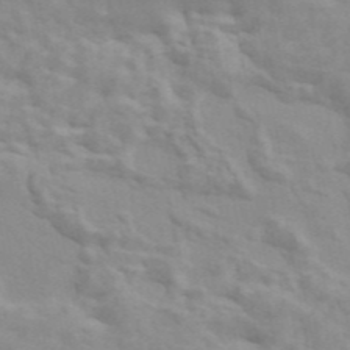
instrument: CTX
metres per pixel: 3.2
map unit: ANa
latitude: 45.5182
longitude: 26.0472
